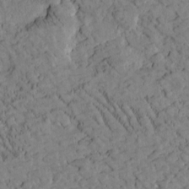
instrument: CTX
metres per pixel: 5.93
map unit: Htu
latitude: -2.5006
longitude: 174.4817
